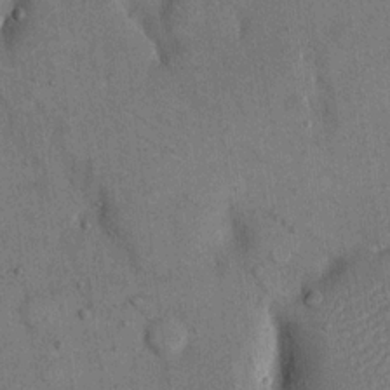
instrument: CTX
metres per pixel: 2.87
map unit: eHh
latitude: 15.6694
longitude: -68.1767
